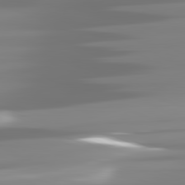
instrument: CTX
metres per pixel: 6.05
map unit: lApd
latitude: 81.6694
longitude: -138.8191
